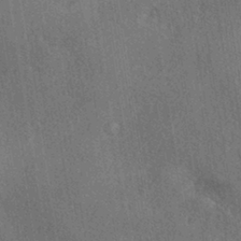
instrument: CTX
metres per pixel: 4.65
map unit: eHh
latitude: -41.5210
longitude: 120.6707
